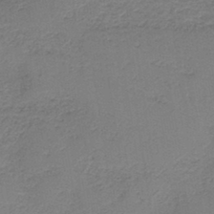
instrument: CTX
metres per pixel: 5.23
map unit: HNb
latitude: -42.7085
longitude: 49.1809
